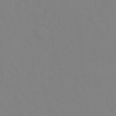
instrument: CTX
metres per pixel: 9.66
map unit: Ht
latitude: -9.4643
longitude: -34.8947
